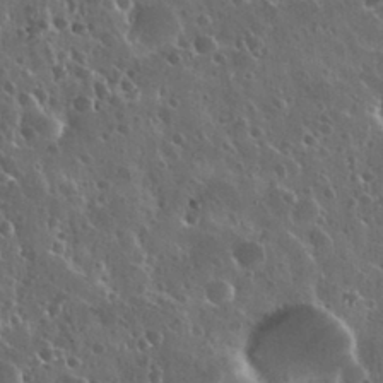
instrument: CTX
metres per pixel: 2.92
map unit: Nhu
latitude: 30.4412
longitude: -55.9339
